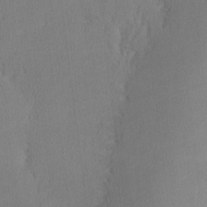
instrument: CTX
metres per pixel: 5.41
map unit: lHvf
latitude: -12.7652
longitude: -100.1389
